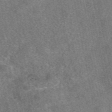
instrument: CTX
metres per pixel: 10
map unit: eAb
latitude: 48.2334
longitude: 109.5399
